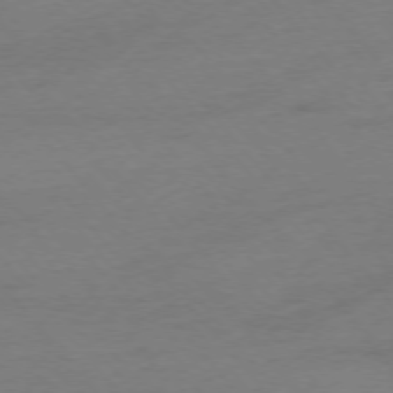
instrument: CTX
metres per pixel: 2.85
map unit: Ap
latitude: -75.8990
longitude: -72.4223
